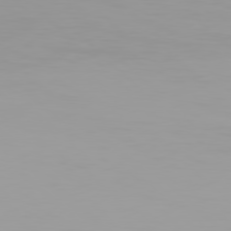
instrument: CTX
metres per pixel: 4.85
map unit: Hpe
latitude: 78.1389
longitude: -144.0822
